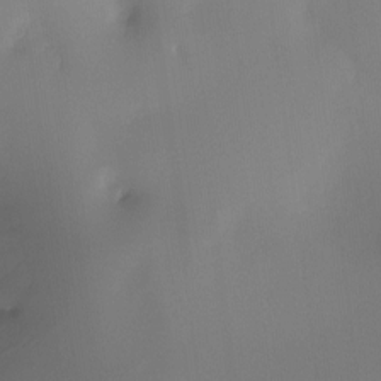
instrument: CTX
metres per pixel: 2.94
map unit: Hto
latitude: -8.3684
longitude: -50.3089
